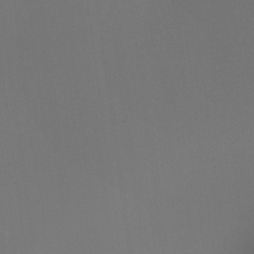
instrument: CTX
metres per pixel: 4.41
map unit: Ht
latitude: -14.8030
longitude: -51.3670
